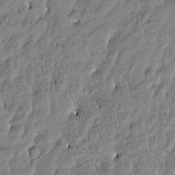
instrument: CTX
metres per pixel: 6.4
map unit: Htu
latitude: -4.1228
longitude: 176.6141
